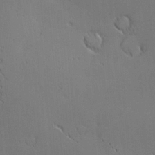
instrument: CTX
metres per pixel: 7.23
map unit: Nve
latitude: -9.4643
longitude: 174.2550
